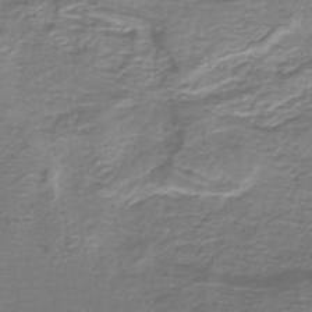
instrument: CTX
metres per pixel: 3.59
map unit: lHb
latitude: -41.2376
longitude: 55.1242
